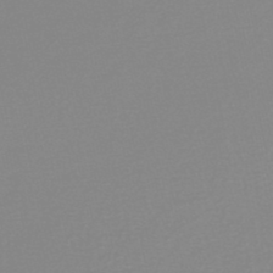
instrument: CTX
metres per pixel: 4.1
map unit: lHb
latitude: -44.7085
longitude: 56.1795
